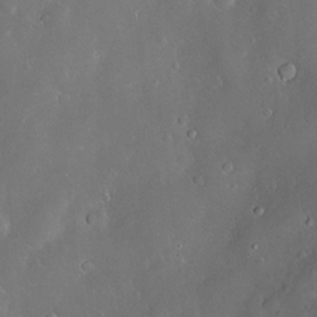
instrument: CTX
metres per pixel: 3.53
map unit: Hve
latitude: -10.8030
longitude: 175.0486
